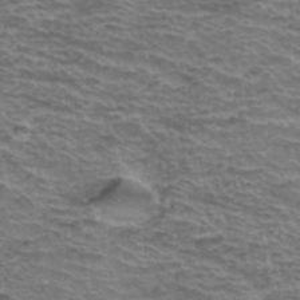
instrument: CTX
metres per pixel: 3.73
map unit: Hto
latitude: 37.8206
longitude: -43.5371
